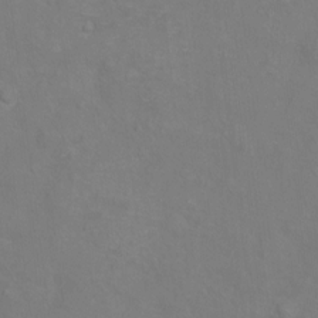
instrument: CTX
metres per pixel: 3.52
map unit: Hto
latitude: -5.5021
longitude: -35.4237
